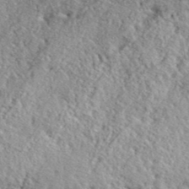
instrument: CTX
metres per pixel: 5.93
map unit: lHvf
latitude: 40.8757
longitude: -88.2145
